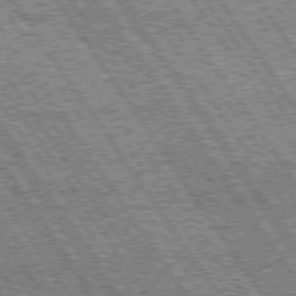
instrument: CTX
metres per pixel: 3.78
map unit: Hpe
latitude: 74.8191
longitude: -153.5182
